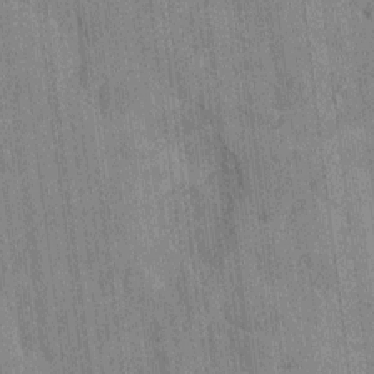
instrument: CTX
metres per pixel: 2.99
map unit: Htu
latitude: -7.6533
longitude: 176.2739
